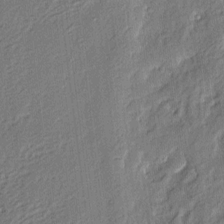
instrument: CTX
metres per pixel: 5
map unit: eHh
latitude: 4.6490
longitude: -77.2537
